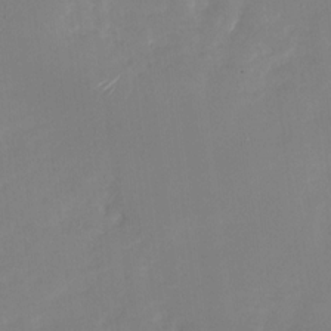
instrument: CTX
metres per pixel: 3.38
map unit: Nhu
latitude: -28.5196
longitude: -68.9892
